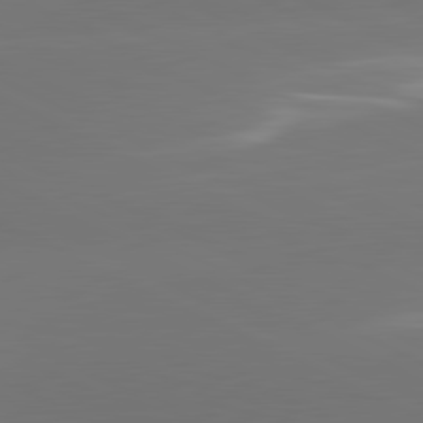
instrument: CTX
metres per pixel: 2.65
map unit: lApd
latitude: 81.5749
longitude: -164.1578
